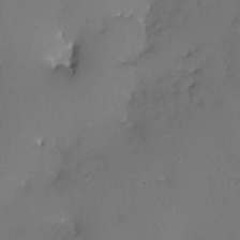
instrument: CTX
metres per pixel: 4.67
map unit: HNhu
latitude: 5.6694
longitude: 12.3495
